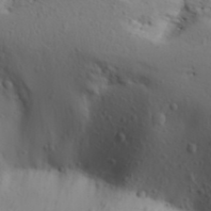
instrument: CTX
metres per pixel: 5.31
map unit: Aa
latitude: 31.5749
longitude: -146.2523
